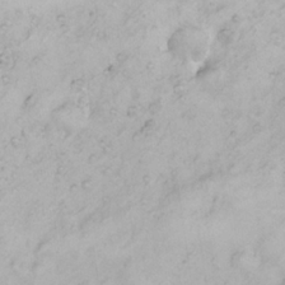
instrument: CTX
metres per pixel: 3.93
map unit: eHh
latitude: 25.1592
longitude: -63.2915
